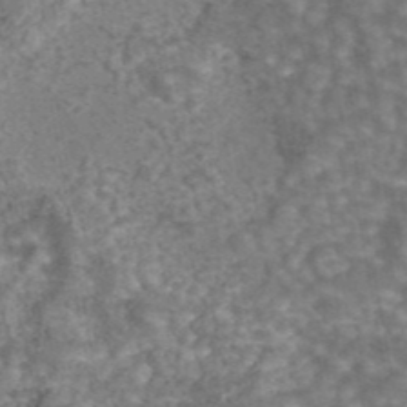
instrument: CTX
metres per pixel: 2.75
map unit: eAb
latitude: 44.0633
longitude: 106.0661
